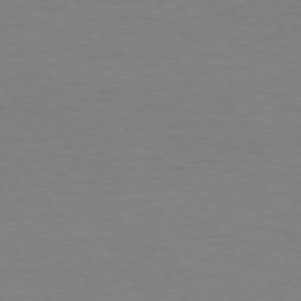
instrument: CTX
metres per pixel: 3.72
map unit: Hpe
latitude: 73.9151
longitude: -129.8016
